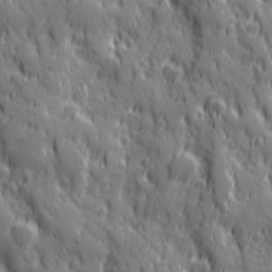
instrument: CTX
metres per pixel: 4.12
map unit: Ave
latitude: 19.8205
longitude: -132.8947
